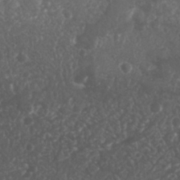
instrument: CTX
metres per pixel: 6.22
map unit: Nhu
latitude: 26.3278
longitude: -63.3104
